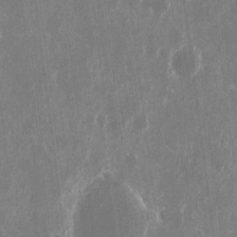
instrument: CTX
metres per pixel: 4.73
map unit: eHh
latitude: 10.4601
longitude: -71.2726
